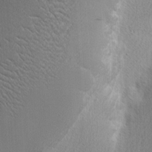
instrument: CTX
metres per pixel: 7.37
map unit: Nhu
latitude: 2.1389
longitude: -76.8380
